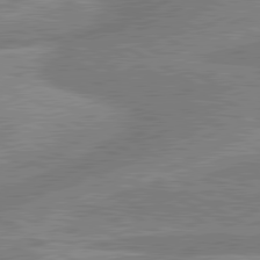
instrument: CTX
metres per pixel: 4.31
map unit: lApd
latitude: 80.7057
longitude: -170.9325
